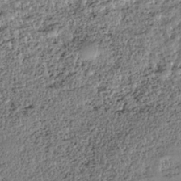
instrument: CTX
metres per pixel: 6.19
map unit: HNhu
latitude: -36.4062
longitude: 33.7478
